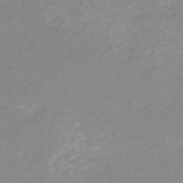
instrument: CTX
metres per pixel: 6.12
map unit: eHb
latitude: -31.8611
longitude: 68.2172
